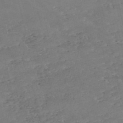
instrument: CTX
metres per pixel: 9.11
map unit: eHh
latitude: -54.5007
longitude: -90.5924
